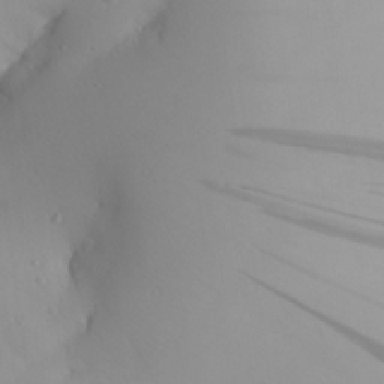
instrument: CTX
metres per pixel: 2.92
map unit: Aa
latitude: 25.1781
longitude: -144.6679
